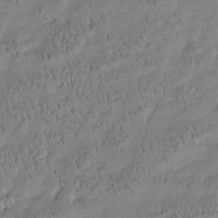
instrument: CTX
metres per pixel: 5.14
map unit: Htu
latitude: -4.5951
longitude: 176.5196
